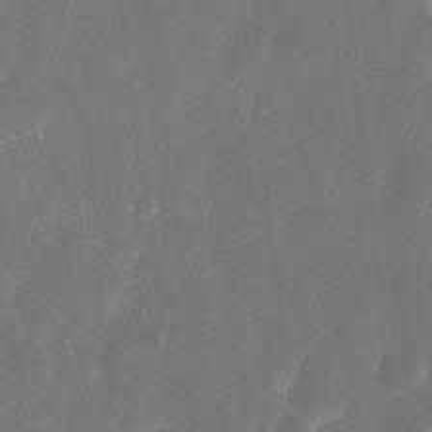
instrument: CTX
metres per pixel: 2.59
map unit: eHh
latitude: 10.6302
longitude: -71.5560
